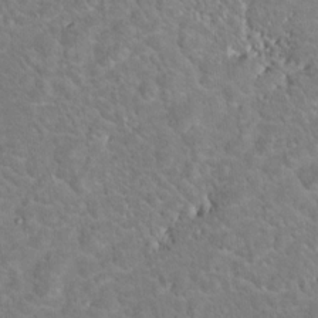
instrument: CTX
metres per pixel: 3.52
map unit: Hto
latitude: 8.4412
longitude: -30.3090
